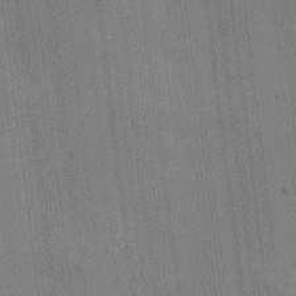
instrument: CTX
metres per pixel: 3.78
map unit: HNhu
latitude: 8.7057
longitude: 15.5022
